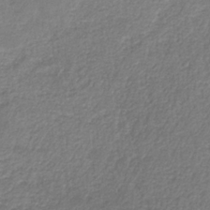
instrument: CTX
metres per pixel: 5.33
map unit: HNb
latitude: -34.2739
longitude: 55.8611
